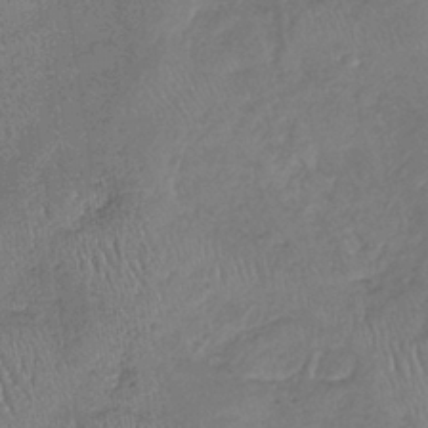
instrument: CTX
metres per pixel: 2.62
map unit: lHb
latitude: -37.4076
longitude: 68.0094
